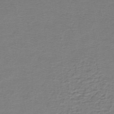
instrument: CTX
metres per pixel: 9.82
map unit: lHb
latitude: -44.8975
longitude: 56.9164
